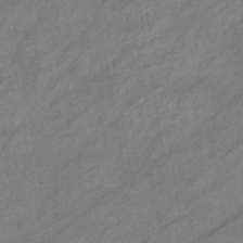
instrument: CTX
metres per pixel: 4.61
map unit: eHb
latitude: -41.9556
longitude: 83.3132
